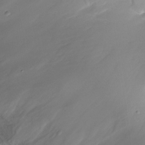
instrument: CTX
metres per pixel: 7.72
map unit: Nhu
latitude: -29.8611
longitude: -71.7638
